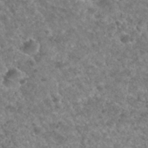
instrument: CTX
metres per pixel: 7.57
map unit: Hto
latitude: 32.2711
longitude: -50.1200
